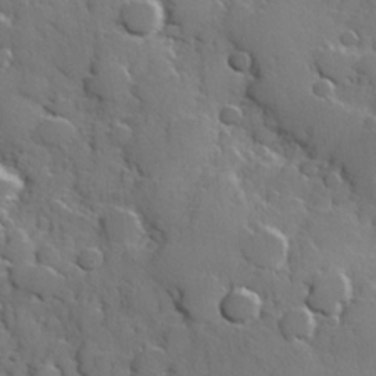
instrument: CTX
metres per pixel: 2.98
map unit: Hve
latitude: 23.3482
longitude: 147.7099
